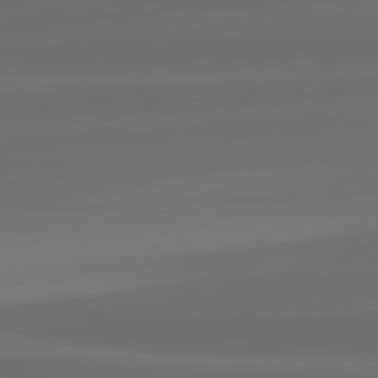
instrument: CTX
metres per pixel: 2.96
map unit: lApd
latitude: 82.2711
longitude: -172.8946
